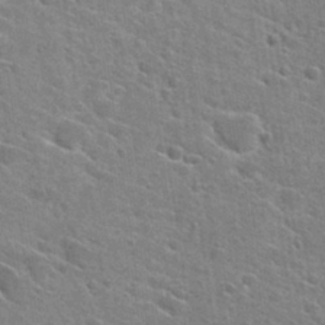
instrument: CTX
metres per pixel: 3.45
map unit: Hto
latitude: 28.0255
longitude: -45.4804
